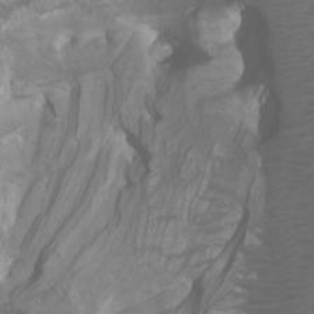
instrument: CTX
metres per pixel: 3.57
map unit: Htu
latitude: -4.4818
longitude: -72.6302
